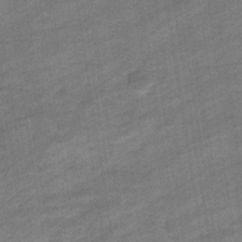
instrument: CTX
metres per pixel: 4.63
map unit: eHb
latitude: -36.8219
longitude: 77.7856
